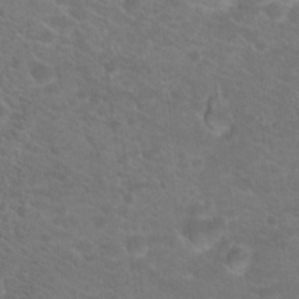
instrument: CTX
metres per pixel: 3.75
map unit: Hto
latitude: 19.3103
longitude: -38.2522
